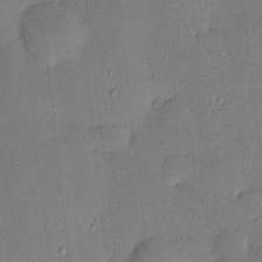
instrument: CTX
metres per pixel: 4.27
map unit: HNhu
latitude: 6.4790
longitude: 15.6722
